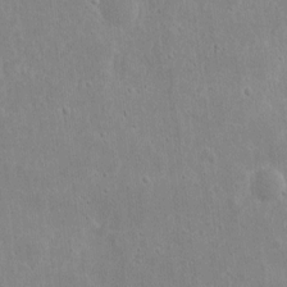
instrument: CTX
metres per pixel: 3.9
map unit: eHh
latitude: 8.8380
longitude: -72.4412
